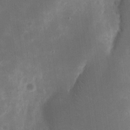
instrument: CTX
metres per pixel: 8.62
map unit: eHh
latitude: 20.3845
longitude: -67.4615
